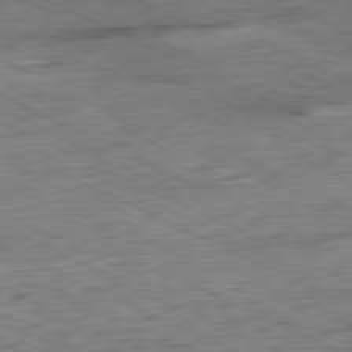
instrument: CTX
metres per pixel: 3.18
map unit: Ap
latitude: -80.9353
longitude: -91.1970
